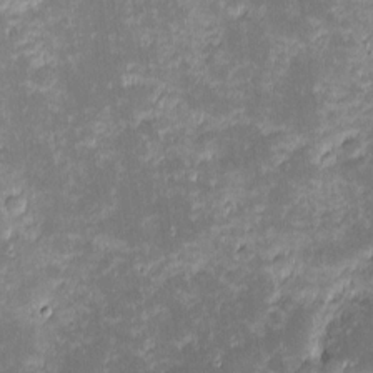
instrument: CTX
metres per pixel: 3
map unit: eHh
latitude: -1.7100
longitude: -86.4412
